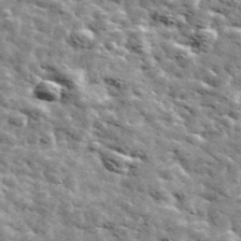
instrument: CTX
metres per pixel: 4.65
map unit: Ave
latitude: 42.1767
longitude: -107.8961
